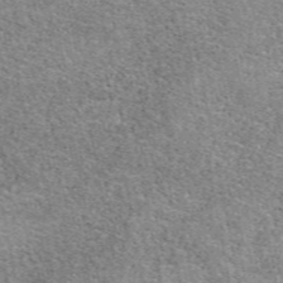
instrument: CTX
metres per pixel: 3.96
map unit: eAb
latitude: 49.6505
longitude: 114.6707
